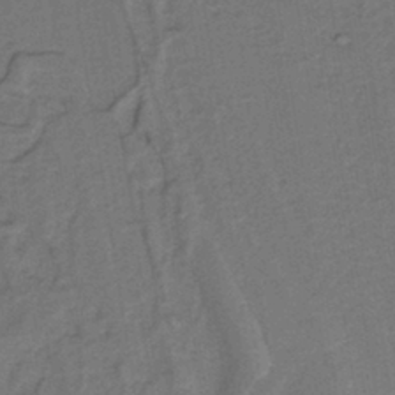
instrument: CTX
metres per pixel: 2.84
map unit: lHb
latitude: -39.8045
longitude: 55.0298
